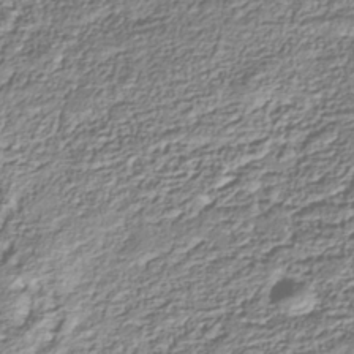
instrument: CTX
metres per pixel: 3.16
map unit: Nhu
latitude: -38.2551
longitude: -81.8394
